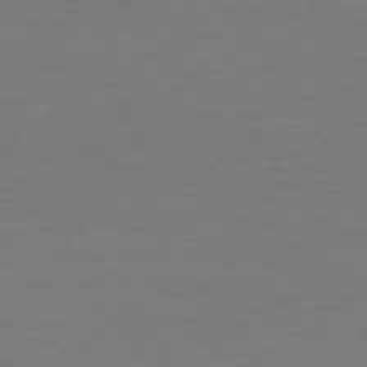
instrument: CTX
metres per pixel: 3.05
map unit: Hpe
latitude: 73.9528
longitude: -130.2523
